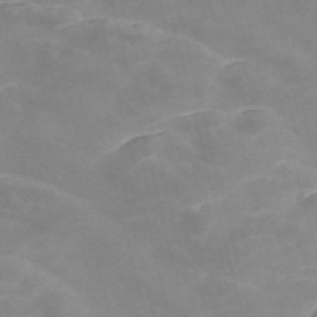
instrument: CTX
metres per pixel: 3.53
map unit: Nve
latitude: -57.7288
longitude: 58.4251
